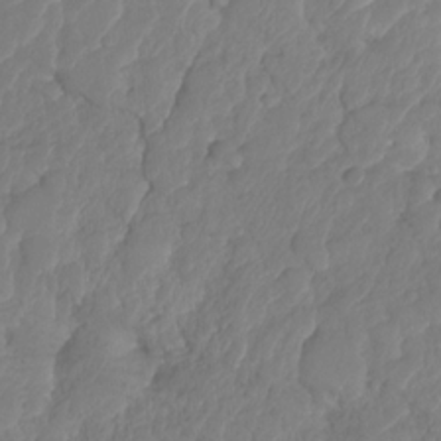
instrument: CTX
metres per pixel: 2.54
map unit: HNhu
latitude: -25.1431
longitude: 50.4818
